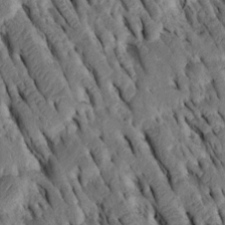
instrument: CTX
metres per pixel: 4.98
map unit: Htu
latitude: -2.7085
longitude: 151.1431
